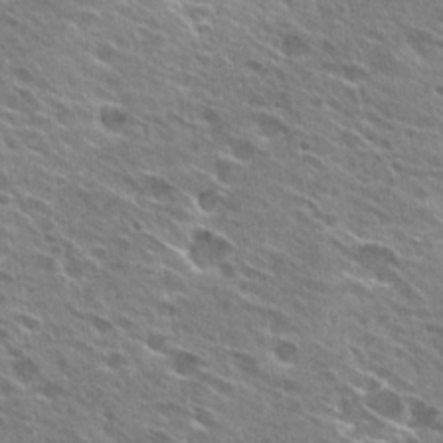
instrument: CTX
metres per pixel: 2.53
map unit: Hto
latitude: 27.2348
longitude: -44.4979
